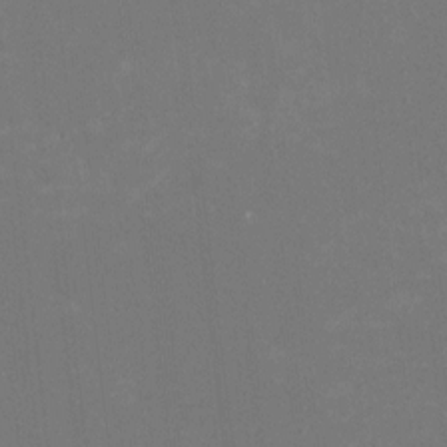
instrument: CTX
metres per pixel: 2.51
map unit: HNhu
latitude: -1.8045
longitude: -4.7624
